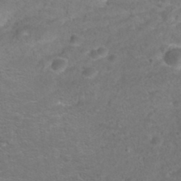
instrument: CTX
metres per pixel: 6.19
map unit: ANa
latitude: 36.4601
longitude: 13.2943
